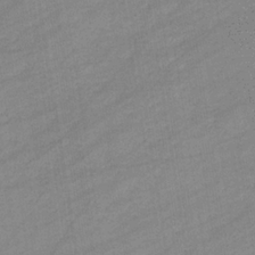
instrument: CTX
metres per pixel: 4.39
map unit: eHb
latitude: -34.2173
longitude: 73.0108
